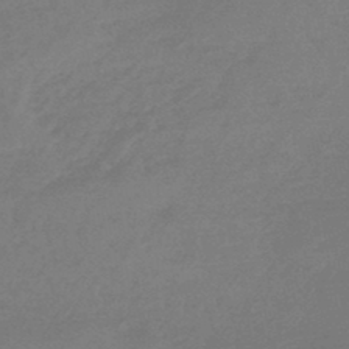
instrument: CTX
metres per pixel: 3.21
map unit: eHb
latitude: -46.3873
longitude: 84.6518
